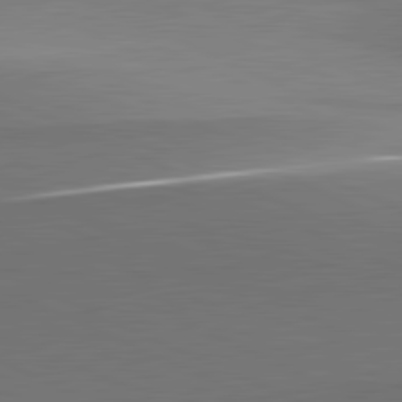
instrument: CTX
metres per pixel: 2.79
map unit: lApd
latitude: 81.8205
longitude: 153.8044
